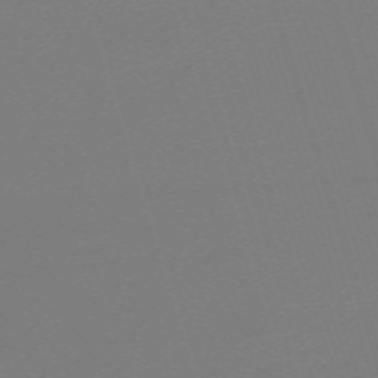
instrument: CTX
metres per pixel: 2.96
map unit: eHh
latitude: -62.8030
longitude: 52.5573
